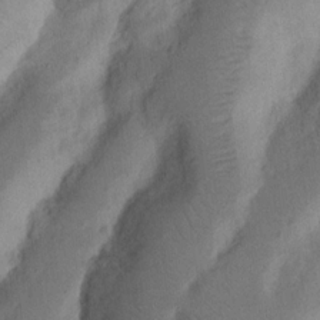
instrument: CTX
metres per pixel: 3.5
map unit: Nhu
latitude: 16.1578
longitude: -74.7057
